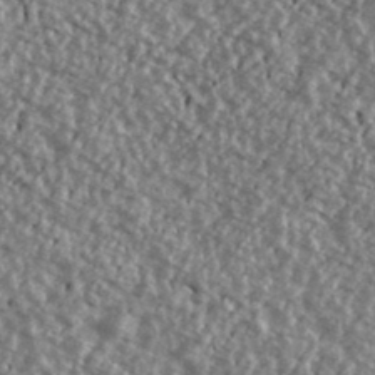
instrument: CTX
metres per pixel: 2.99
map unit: Ave
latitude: 40.2333
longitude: -111.7261
